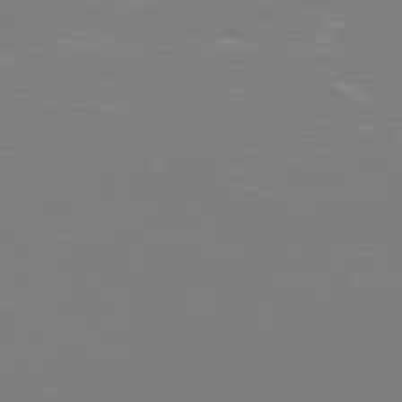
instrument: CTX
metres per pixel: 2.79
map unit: Ap
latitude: -80.8030
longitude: -59.0270
